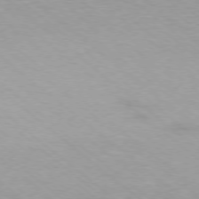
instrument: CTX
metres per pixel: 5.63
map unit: Ap
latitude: -77.9367
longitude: -92.8569
